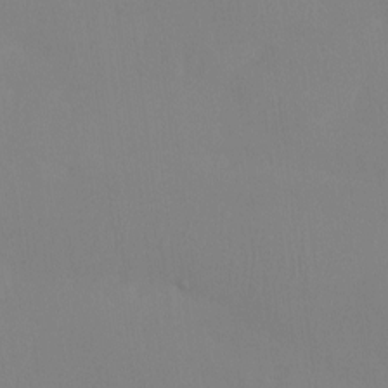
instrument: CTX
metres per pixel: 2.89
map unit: Htu
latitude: -15.1243
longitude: -47.4427
